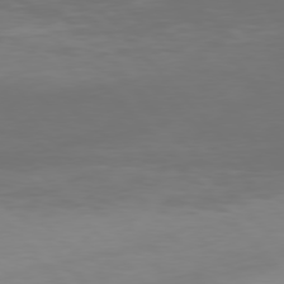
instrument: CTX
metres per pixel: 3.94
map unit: Hpe
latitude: 76.6868
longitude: -168.9514
